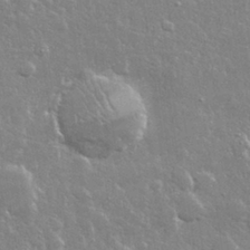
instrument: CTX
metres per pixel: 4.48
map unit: lHvf
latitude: 32.1200
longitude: -93.1592
